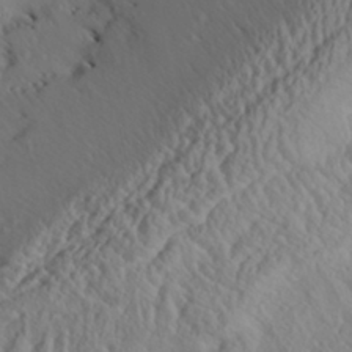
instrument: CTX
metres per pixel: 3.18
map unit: Aa
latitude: 30.5735
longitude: -133.7072
